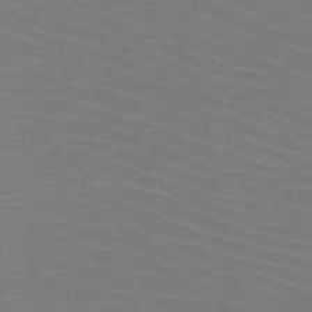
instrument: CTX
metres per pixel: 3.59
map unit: HNb
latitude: -47.8233
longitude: -45.4615
